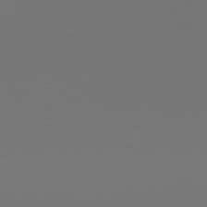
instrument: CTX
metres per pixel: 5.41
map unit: lApd
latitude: 79.8017
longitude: 158.6329
